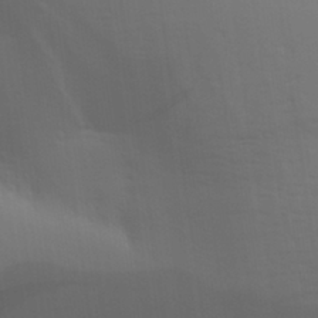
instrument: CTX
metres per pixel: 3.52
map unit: Aa
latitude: 30.9892
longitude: -133.4993
